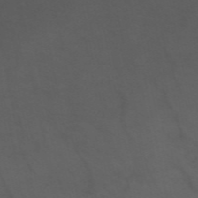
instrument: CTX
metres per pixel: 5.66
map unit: ANa
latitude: 49.7072
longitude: -71.7638
